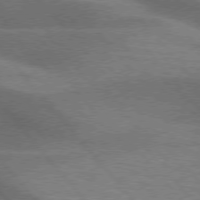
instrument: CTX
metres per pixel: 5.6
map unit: lApd
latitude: 76.1955
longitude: -61.8016
